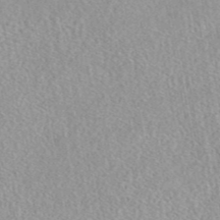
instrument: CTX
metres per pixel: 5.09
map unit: eAb
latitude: 44.1955
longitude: 109.3510
